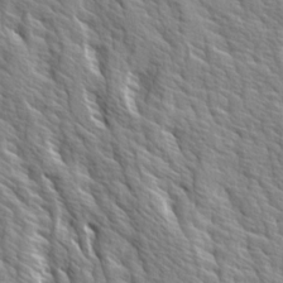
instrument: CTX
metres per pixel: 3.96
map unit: Ave
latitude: 14.5168
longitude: -132.8947
